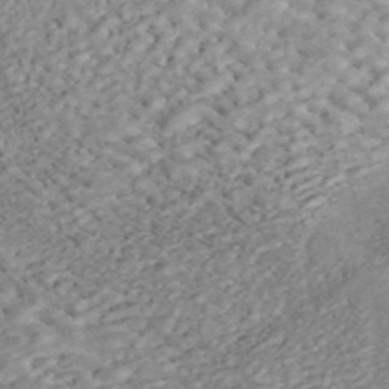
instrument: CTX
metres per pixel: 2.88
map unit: ANa
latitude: 45.6316
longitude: 25.2565
